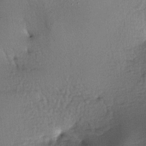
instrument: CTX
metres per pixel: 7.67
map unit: lAa
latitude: -7.2943
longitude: -125.1592
